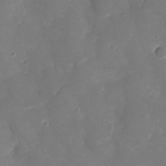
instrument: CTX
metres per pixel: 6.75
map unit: Ht
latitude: -7.8989
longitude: -18.6112
